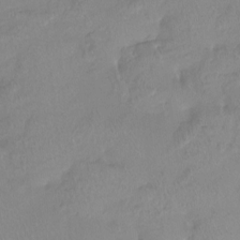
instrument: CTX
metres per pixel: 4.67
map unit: Htu
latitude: -13.8989
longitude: -45.8205
